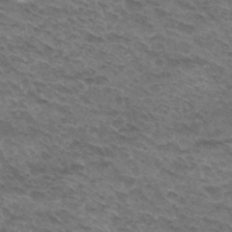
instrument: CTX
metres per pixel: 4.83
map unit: Hto
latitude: 32.4412
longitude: -47.4427
